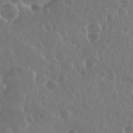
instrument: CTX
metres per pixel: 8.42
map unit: eHh
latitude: 35.4426
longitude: -59.3482
